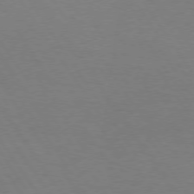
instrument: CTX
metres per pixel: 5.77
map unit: Hpe
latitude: 74.1389
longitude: -130.1767
